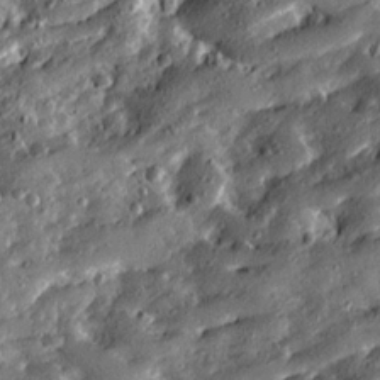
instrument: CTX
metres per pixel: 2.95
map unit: Ave
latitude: 19.5182
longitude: -129.5749
